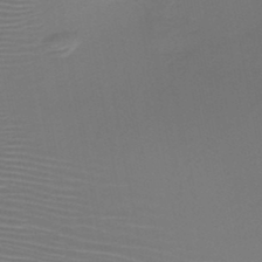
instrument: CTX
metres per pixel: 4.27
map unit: HNb
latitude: -47.0297
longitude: -42.4223
